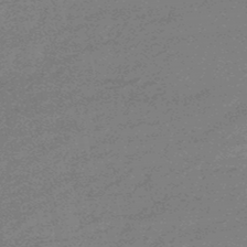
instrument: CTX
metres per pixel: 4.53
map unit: lHb
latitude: -48.7086
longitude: 81.9556
